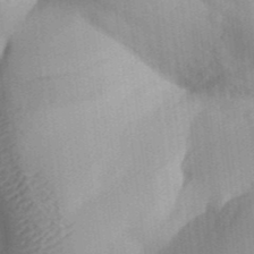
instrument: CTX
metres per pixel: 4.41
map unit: Aa
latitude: 32.5546
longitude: -142.2145
